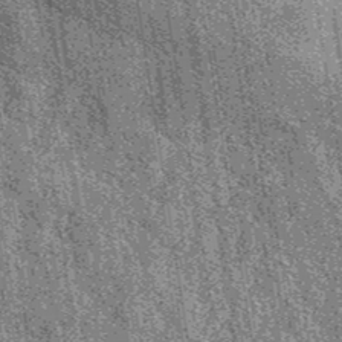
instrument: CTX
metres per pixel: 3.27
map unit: eAb
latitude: 39.1781
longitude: 107.2376
